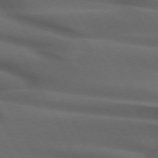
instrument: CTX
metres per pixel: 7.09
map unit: lApd
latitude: 72.0444
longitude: -50.6490
